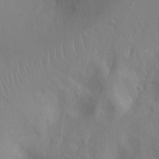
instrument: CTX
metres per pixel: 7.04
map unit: Ht
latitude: -2.7085
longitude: -24.3278
